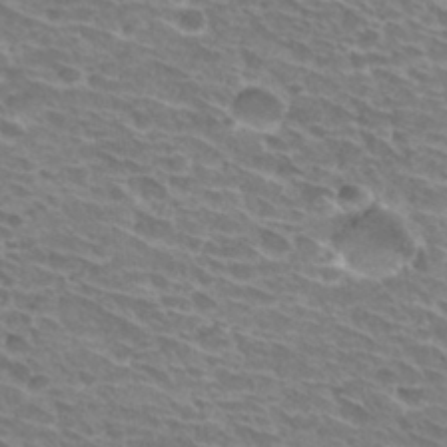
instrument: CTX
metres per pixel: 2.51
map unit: Hto
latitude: 30.5168
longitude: -42.3467
